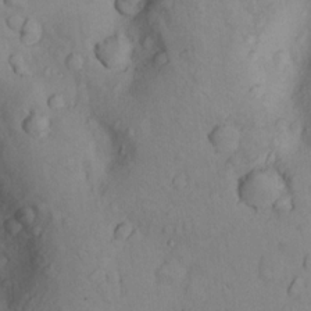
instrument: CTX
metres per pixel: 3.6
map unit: Nhu
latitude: 12.8758
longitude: -29.3293
